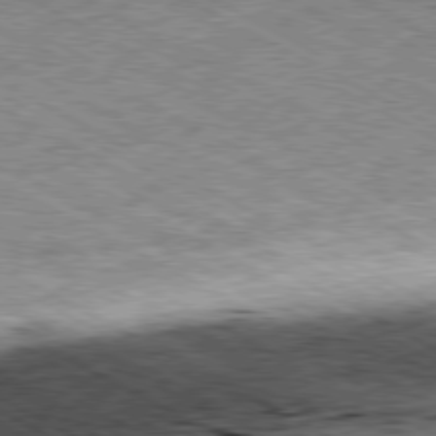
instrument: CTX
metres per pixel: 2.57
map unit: Ap
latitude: -80.4440
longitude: -84.9514
